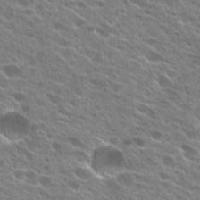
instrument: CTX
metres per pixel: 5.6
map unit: Hto
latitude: 24.2333
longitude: -41.6504
